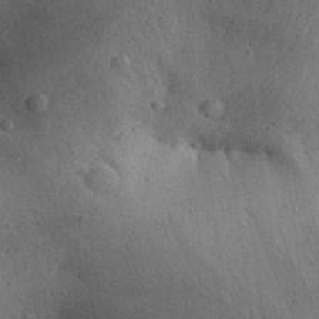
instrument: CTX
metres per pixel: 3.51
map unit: Aa
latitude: 30.2901
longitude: -145.1403
